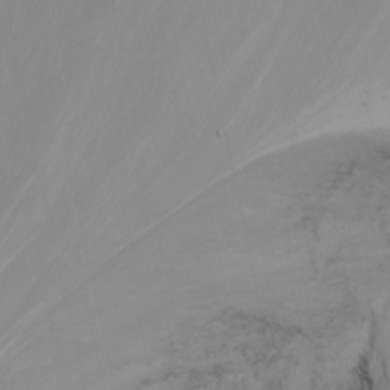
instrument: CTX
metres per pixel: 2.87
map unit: Nhu
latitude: -6.3306
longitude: -68.1200
